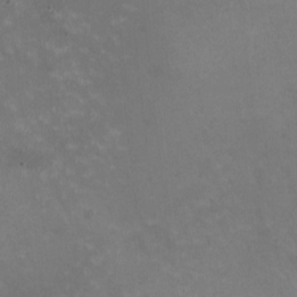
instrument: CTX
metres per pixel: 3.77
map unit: HNhu
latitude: -0.6519
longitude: -3.1403
